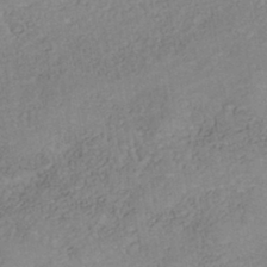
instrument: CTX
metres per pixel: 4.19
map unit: Nhe
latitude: -41.4643
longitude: -109.7827
